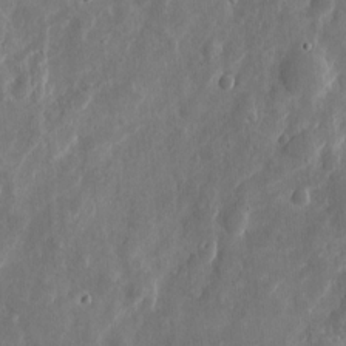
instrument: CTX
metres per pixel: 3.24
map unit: eHh
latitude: 7.8016
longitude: -72.7813
